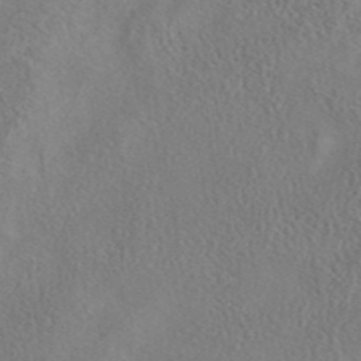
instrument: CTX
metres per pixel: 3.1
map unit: eAb
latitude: 41.2159
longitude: 104.2739
